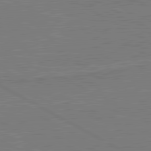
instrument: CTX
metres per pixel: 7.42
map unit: lApd
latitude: 80.8380
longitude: 168.9352
